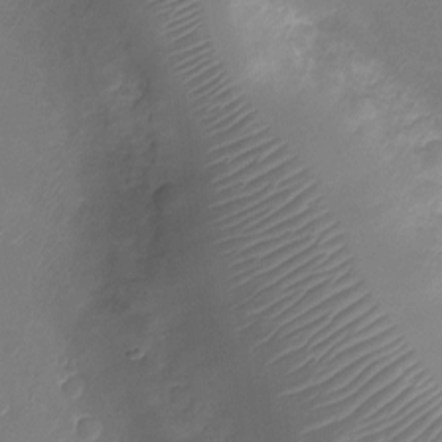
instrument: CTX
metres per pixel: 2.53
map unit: Ht
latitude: -9.8044
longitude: -20.8758
